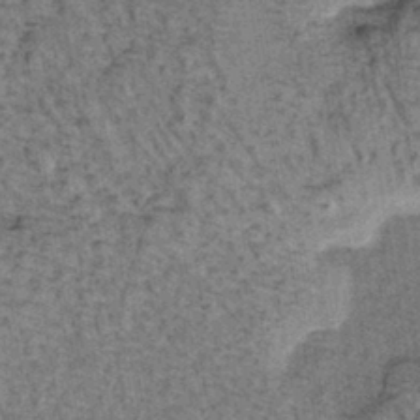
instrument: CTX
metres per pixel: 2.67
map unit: lHb
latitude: -40.4251
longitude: 57.6533
